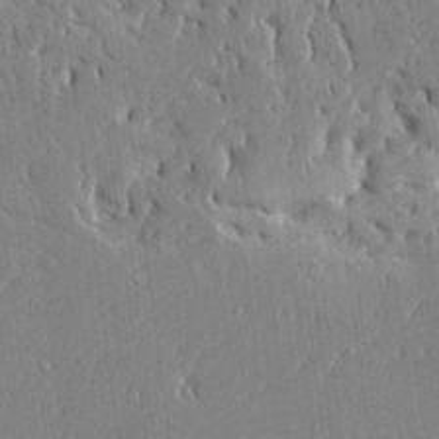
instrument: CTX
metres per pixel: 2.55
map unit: Ave
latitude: 16.0822
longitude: -139.7827
